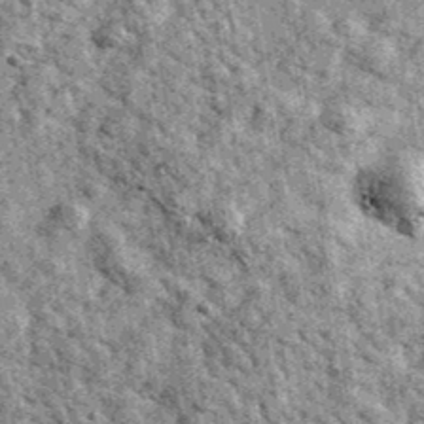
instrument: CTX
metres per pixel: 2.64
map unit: Ave
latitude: 40.1011
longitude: -107.4237
